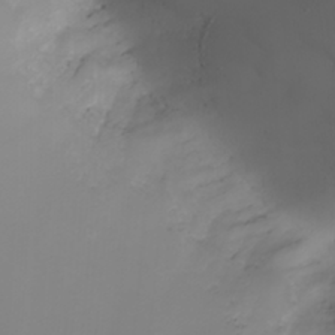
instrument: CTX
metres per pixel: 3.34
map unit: Nhu
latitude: -4.6518
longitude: -90.4034
